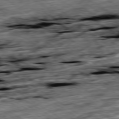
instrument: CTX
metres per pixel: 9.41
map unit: Ap
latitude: -79.6910
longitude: -51.3292
